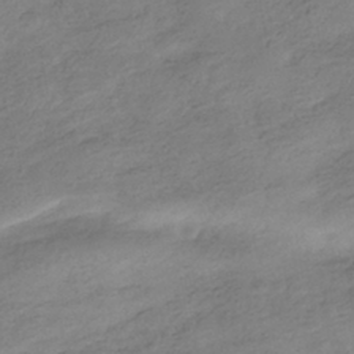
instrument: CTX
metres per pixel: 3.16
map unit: HNhu
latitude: -40.7085
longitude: 98.1228
